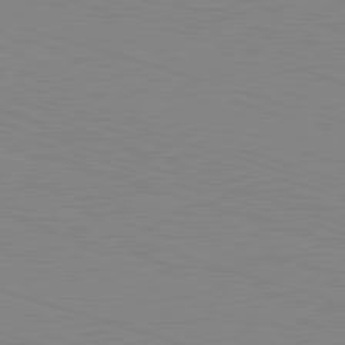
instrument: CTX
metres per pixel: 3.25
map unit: Hpe
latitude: -82.8786
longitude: 7.2754
